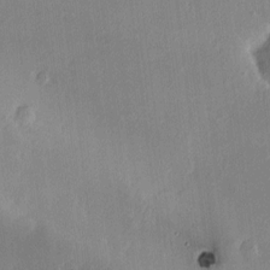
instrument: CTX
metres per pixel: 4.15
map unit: HNhu
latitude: 6.2334
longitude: 7.5210
